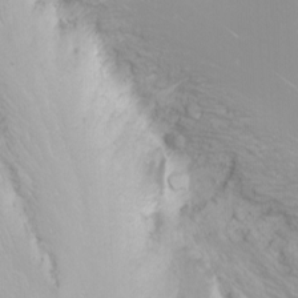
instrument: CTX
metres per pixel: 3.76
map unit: Nhu
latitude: -8.2928
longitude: -73.4237
